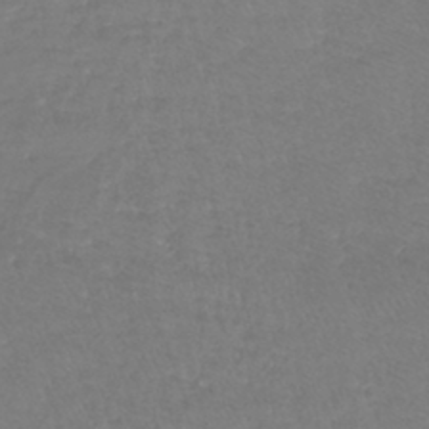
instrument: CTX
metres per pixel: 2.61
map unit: lHb
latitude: -41.0297
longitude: 65.6911
